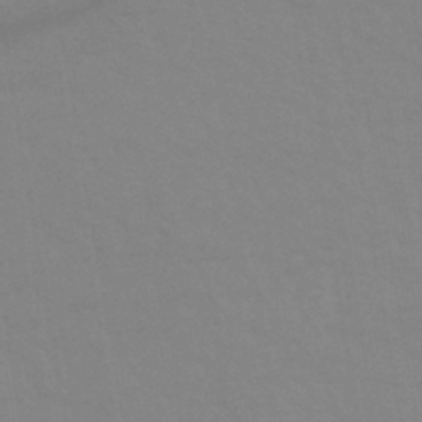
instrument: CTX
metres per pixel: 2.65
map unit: eHb
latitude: -44.1795
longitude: 86.4062
